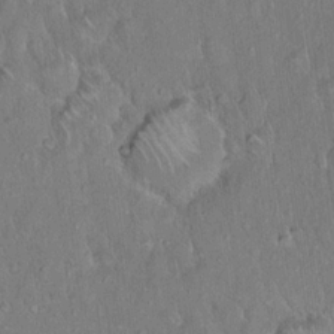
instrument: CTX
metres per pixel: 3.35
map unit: Hto
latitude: 15.6694
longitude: -57.6504
